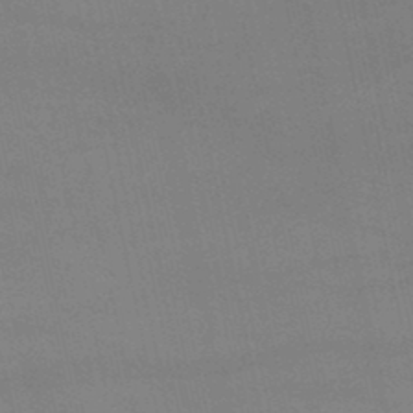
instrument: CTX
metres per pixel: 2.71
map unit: lHb
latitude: -45.5966
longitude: 58.4628
